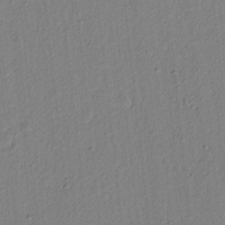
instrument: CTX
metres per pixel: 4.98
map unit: lAvf
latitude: 6.1389
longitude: 165.4833
